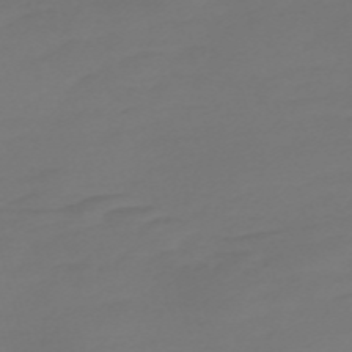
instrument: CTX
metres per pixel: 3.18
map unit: Nve
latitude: -58.3495
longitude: 66.3873
